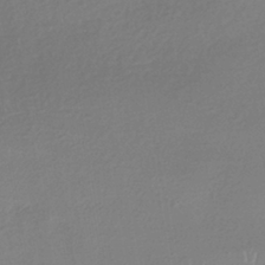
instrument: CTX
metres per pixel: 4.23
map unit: HNhu
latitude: -41.1431
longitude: 94.7085
